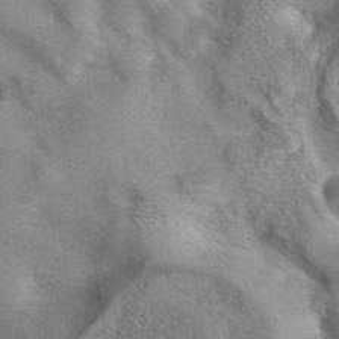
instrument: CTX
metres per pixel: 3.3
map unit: eAb
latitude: 41.3670
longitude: 107.3888
